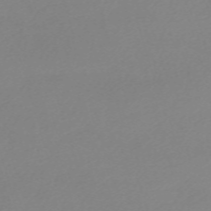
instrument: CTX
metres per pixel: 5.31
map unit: eHh
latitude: -61.7856
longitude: 52.7085
